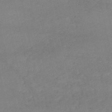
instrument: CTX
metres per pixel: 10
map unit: lHb
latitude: -46.1794
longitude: 66.9919
